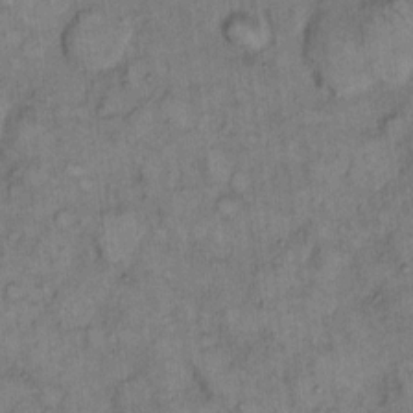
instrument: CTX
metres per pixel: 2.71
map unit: eHh
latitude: 8.2523
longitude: -63.4238
